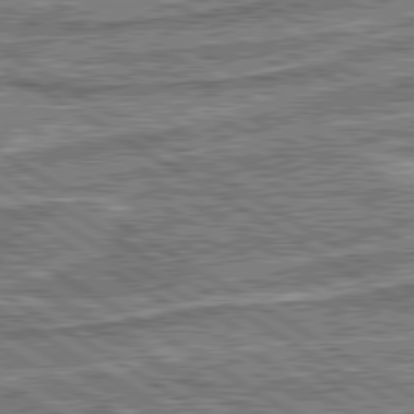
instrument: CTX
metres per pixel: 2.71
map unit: lApd
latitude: 80.5546
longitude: 173.0864
